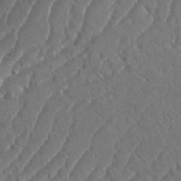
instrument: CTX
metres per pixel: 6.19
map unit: eHh
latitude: 36.7813
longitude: -137.9150
